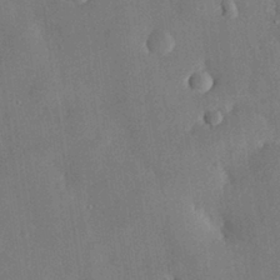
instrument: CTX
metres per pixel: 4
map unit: eHh
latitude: 30.0444
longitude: -81.2159
